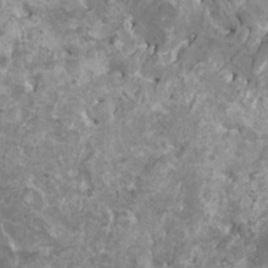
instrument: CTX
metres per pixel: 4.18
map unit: HNhu
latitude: 3.2159
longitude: 6.3873
